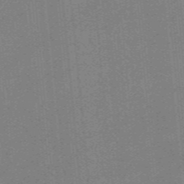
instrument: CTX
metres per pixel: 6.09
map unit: eHb
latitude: -44.6141
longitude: 87.9745
